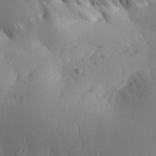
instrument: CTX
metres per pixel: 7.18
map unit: Aa
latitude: 30.0822
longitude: -143.4804
